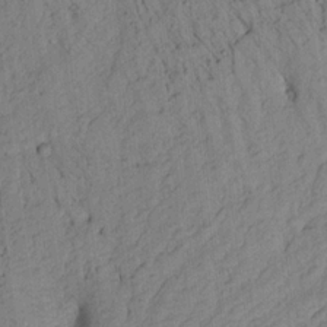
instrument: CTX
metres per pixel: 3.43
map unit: Aa
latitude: 16.2523
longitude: -146.3468
